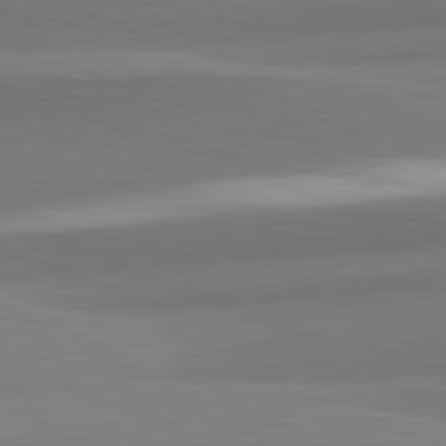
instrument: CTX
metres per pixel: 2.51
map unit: lApd
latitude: 82.3845
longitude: 152.9352
